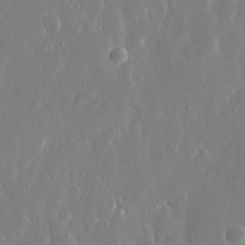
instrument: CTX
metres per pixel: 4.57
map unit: eHh
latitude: 12.5546
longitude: -71.5371
